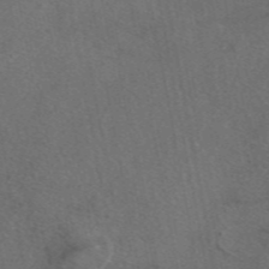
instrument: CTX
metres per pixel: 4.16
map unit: eAb
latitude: 47.7450
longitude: 111.9178
